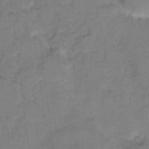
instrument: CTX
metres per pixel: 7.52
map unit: eHh
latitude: 7.7827
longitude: -63.8962
